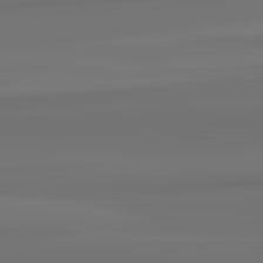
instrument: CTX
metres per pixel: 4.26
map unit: lApd
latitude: 82.6679
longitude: 171.4266
